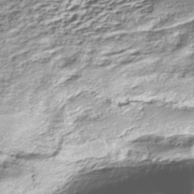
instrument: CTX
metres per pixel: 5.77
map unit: Nhe
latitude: -45.3699
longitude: 152.0472
